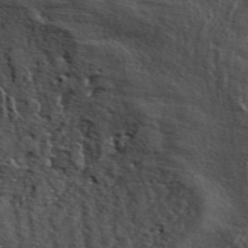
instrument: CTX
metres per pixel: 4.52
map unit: ANa
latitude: 49.7072
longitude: -74.6679
